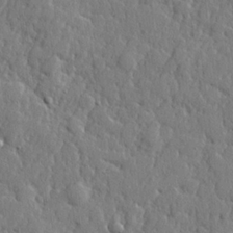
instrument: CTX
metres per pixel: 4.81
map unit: lHvf
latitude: 22.4034
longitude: 143.1998
